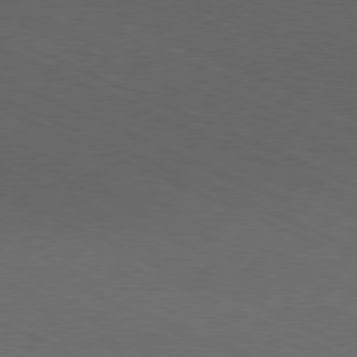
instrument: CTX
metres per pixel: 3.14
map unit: Hpe
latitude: -81.5588
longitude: 15.6722
